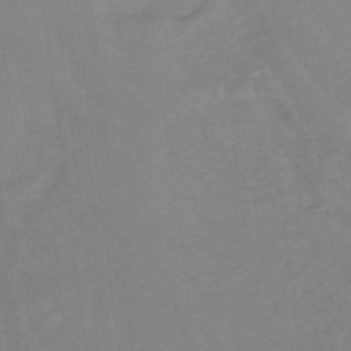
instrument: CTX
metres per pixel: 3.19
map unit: lHb
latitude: -48.4062
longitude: 83.7855
